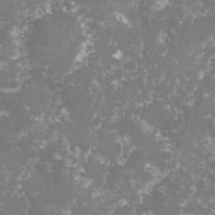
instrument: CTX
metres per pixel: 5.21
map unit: lHvf
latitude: -15.2187
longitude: -98.7057
